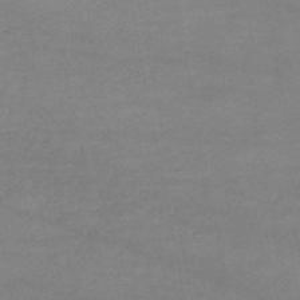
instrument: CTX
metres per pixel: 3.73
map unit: lHb
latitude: -46.3495
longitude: 62.1983
